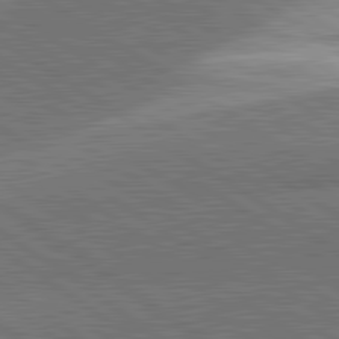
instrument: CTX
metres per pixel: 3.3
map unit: lApd
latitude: 81.5371
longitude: 140.5763
